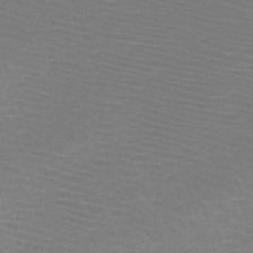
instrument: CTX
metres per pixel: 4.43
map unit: HNb
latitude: -47.1053
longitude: -43.3293
